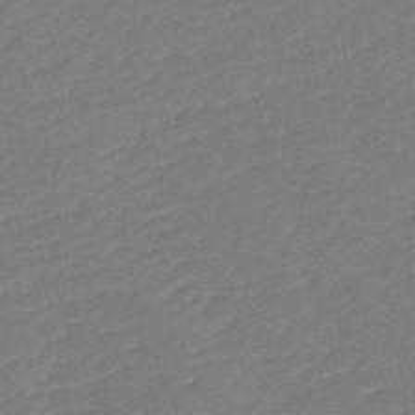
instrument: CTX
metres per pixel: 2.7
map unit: HNb
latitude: -48.6708
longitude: 58.0660
